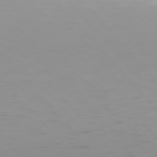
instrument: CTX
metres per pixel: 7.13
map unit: Hpe
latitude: 77.1214
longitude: -174.0444
